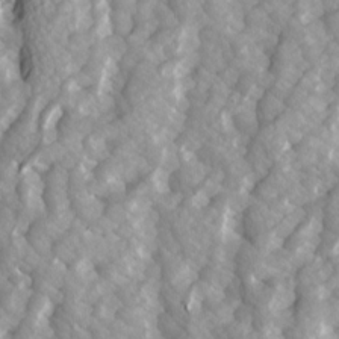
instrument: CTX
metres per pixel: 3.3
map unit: Ave
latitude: 14.6869
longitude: -132.4601
